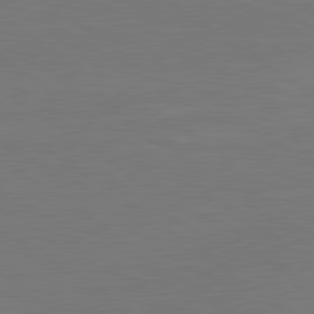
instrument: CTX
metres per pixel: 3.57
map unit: lApd
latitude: 79.7639
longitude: 163.5588
